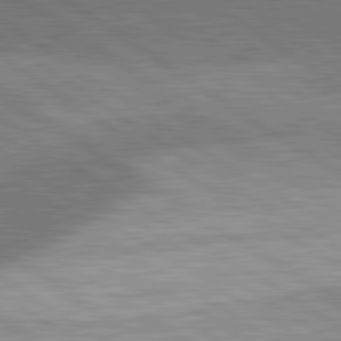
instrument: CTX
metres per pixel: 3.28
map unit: lApd
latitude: 81.7827
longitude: 140.6896
